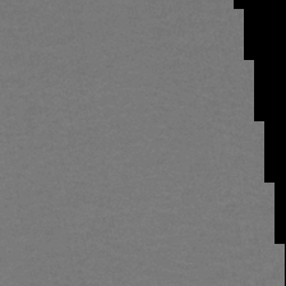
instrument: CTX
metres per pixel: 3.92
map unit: lHb
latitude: -42.9730
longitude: 54.1228
